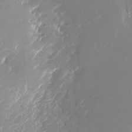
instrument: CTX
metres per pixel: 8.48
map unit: Nhu
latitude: -25.0297
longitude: -72.9514
